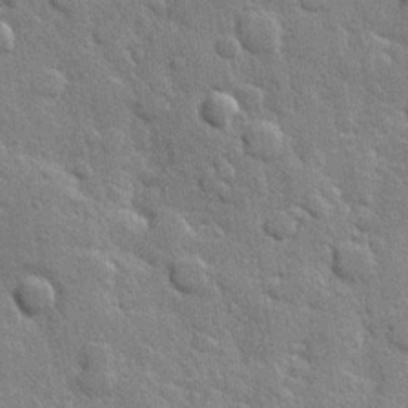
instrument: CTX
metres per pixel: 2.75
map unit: Hve
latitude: 24.7813
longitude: 149.4455
